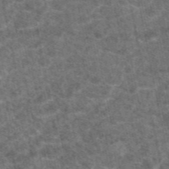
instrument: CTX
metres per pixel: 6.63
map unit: eAb
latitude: 47.5938
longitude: 117.8989
